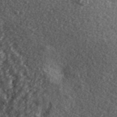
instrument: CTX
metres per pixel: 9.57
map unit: ANa
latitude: 40.1388
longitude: -90.2900
